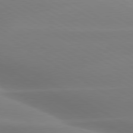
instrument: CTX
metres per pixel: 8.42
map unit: lApd
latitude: 79.9717
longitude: -124.1011
